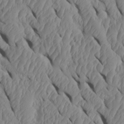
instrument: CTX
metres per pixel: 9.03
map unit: Htu
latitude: 1.5938
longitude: 148.4629
